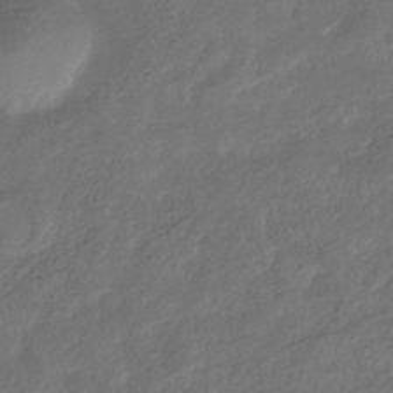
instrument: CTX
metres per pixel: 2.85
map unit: eHb
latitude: -35.4076
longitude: 81.7289
